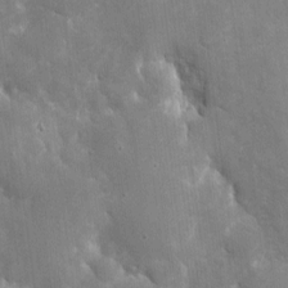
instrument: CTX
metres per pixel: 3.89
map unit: eHh
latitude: 5.9150
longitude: -69.9906
